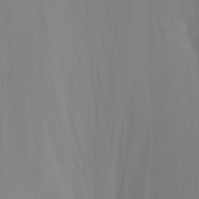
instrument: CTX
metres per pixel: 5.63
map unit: Nhu
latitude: -8.5385
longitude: -84.5168
